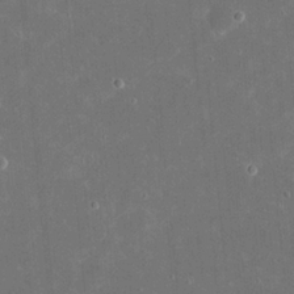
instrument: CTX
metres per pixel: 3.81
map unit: eHh
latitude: 20.8380
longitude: -68.0444
